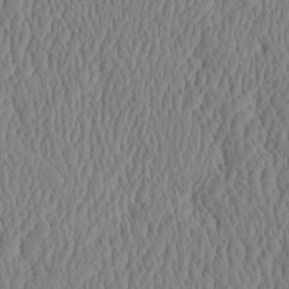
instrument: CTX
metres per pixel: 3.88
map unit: eHh
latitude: -3.8422
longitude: 15.4077
